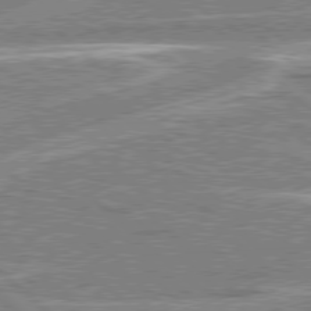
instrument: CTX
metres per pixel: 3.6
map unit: Hpe
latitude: 78.4223
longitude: -156.9891
